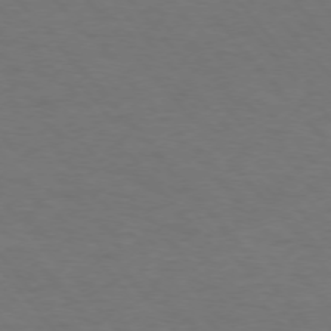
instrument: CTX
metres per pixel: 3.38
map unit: Ap
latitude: -76.2173
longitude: -61.8583
